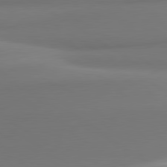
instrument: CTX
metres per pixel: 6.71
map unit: lApd
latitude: 80.2145
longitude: 175.4454
